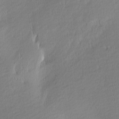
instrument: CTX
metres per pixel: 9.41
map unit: Nhu
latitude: 1.4993
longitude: -78.5357
